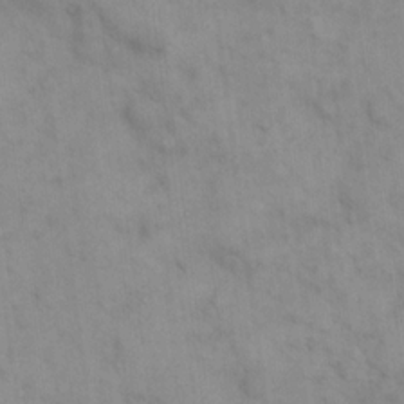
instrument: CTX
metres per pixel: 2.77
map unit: eHh
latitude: 16.1011
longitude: -66.0255
